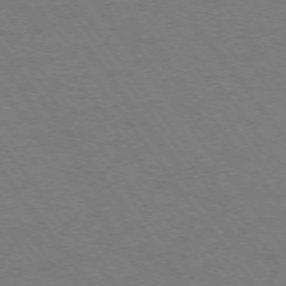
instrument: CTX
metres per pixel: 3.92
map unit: Ap
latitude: -74.6141
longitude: -69.8206
